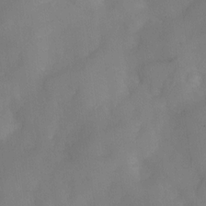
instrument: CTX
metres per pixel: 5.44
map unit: Nve
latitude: -27.0864
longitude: -148.3656
